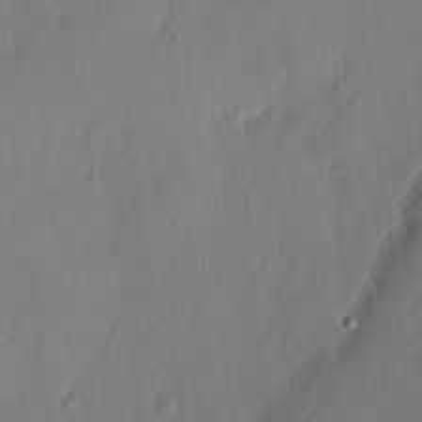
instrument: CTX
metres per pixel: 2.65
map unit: eHh
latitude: 3.1970
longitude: -76.8191
